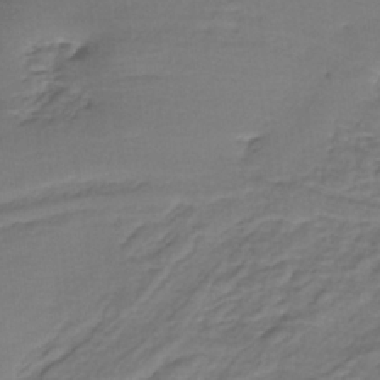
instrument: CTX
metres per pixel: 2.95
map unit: HNb
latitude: -35.6722
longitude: 57.9367
